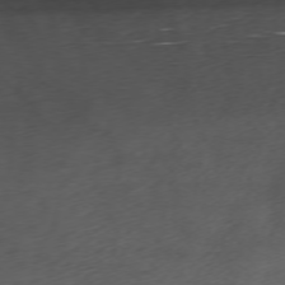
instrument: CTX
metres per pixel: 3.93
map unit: Ap
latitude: -74.8597
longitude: -74.0444
